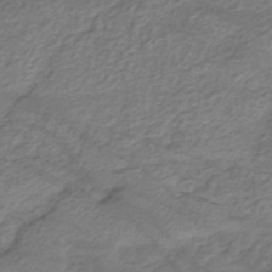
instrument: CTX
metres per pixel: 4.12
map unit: eHh
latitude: -42.6140
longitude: 117.3131
